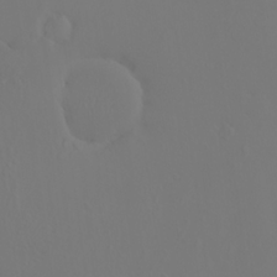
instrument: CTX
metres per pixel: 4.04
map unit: HNhu
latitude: 6.2334
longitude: 14.4251
